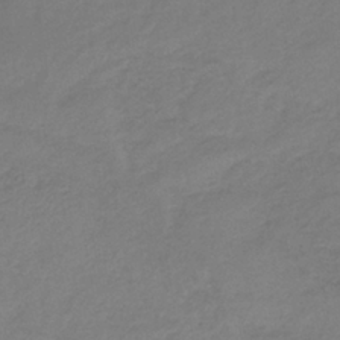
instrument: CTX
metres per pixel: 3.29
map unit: lHb
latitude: -38.0850
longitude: 70.9353
